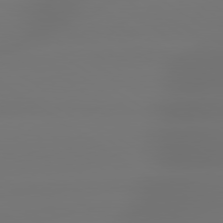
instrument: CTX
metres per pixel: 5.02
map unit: lApd
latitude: 79.3671
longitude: -137.0459
